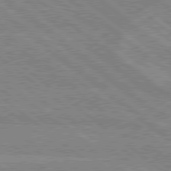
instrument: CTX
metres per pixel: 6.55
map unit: lApd
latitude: 78.9325
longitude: -160.2144
